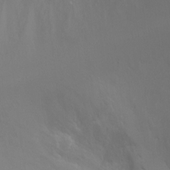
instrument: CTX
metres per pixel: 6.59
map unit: Ht
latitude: -1.5588
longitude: -19.3481
